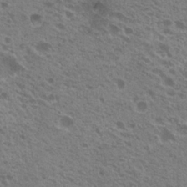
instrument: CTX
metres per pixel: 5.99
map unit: Nhu
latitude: 19.6505
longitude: -30.8191
